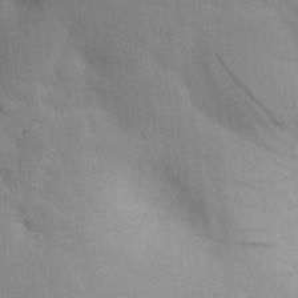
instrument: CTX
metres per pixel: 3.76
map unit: lAvf
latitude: 9.5749
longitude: 168.3117
